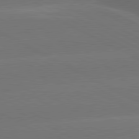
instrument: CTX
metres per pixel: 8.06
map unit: lApd
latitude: 80.9892
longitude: -147.4049
